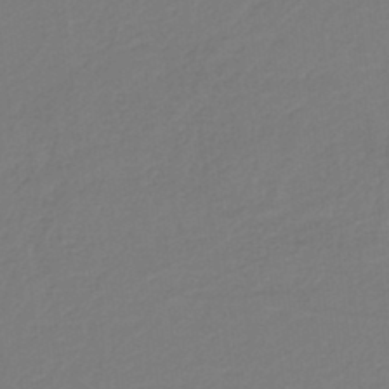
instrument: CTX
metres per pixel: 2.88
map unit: HNb
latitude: -37.6532
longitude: 56.1417
